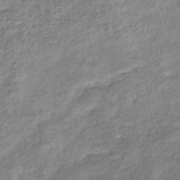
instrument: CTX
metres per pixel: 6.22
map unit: eHb
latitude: -37.9367
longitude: 77.5588
